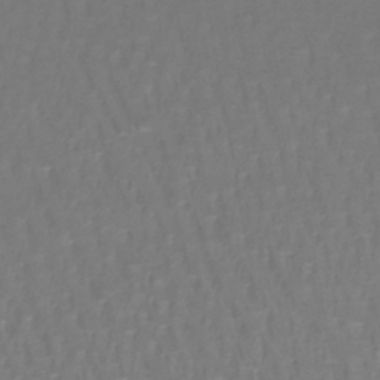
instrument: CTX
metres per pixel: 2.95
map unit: lHb
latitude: -42.0472
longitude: 57.1053
